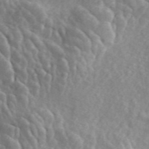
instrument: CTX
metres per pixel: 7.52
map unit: ANa
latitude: 45.6694
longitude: 28.7841
